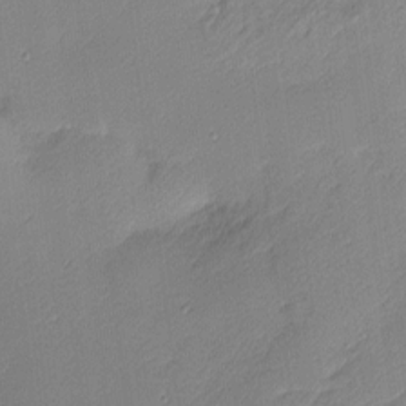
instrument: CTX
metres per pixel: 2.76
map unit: Nhu
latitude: 1.9150
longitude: -75.4049
